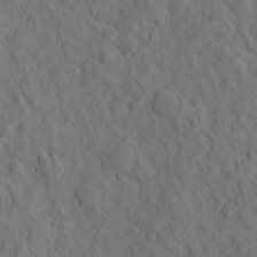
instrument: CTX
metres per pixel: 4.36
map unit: eHh
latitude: -2.1983
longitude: 18.1228
